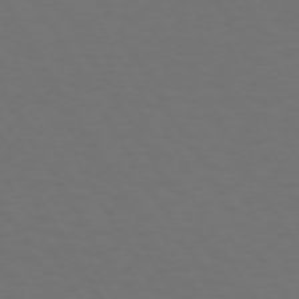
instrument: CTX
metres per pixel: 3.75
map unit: Hpe
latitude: 72.1389
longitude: -126.7813
